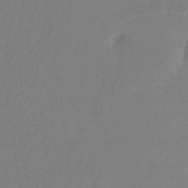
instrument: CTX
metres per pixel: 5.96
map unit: lHb
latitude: -45.1998
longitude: 56.6707
